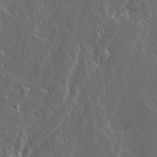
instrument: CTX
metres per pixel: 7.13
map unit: Ave
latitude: 14.9136
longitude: -138.3845
